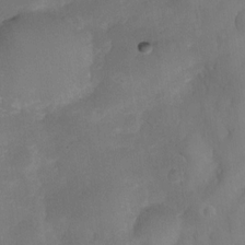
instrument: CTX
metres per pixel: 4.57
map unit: Nve
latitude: -27.2187
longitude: -147.9151
